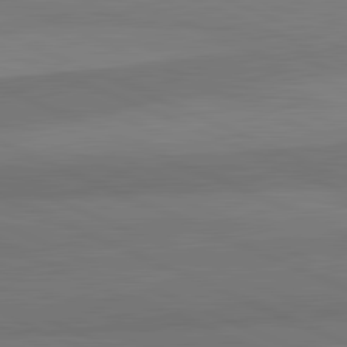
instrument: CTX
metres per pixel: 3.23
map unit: lApd
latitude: 82.5923
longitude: 157.9367
